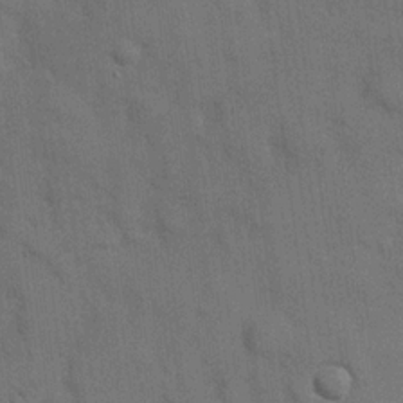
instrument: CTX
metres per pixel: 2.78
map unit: Hve
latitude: 19.4615
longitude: 151.2376
